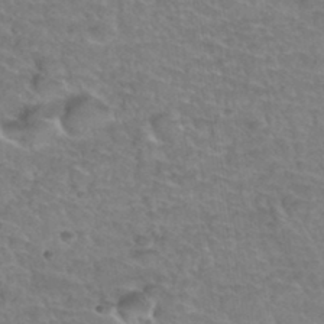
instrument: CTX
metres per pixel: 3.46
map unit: Hto
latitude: 34.8758
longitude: -44.5734
